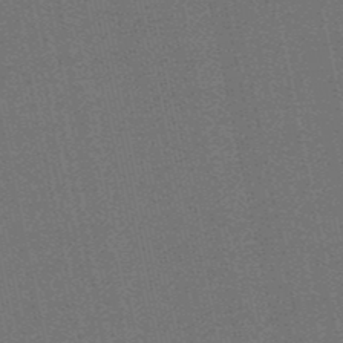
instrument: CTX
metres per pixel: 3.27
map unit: eHb
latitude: -50.2361
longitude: 79.5777
